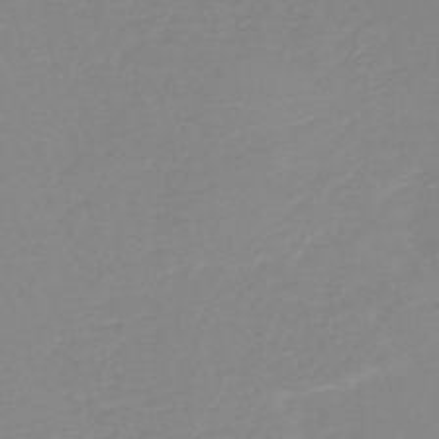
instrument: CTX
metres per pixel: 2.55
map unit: HNb
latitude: -48.9731
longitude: -43.9717
